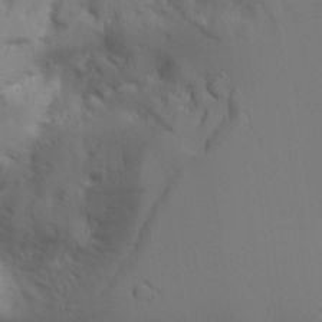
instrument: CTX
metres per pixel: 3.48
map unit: Aa
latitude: 21.7639
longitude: -124.3278
